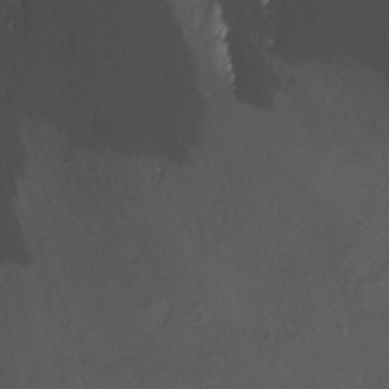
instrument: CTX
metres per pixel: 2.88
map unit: Ht
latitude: -9.1053
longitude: -39.1970
